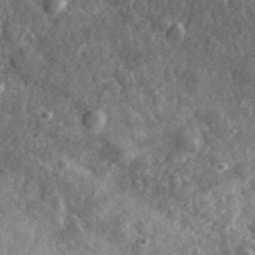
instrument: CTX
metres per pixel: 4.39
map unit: lHvf
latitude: 35.4804
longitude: -87.6883
